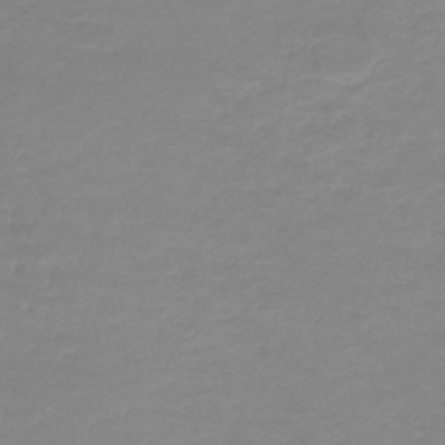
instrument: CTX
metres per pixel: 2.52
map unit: lHb
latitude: -45.1053
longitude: 65.7289
